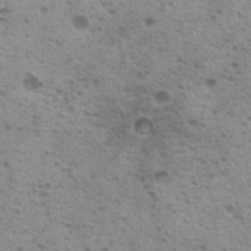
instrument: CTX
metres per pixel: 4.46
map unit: Hto
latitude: 20.1578
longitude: -31.6505
